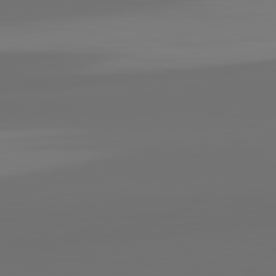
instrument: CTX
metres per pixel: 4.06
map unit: lApd
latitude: 82.5545
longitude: 161.8045
